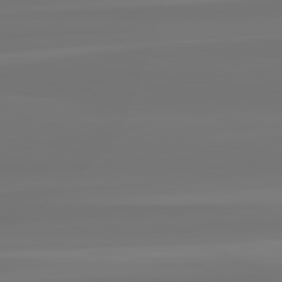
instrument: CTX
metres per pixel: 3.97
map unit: lApd
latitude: 82.4034
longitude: -178.9892
